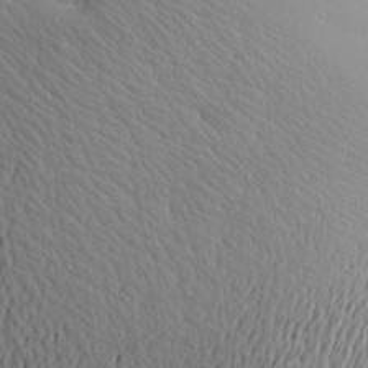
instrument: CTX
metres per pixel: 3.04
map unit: Aa
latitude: 14.7436
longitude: -140.7813
